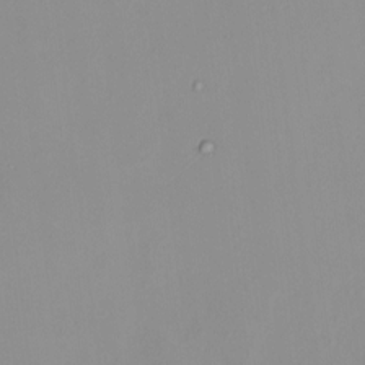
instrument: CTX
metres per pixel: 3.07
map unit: HNhu
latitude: 7.7072
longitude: 10.8408
